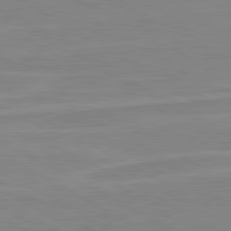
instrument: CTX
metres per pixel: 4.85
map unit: lApd
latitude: 80.5168
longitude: 171.4077
